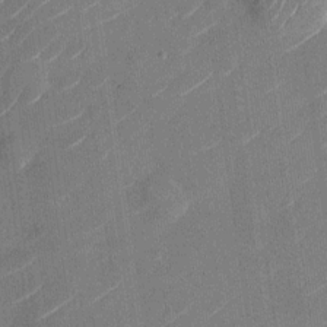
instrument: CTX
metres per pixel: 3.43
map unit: Nhu
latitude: -28.5007
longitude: -72.9325
